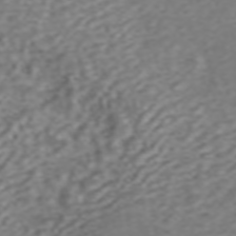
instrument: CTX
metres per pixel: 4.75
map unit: ANa
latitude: 45.6694
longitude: 22.1417
